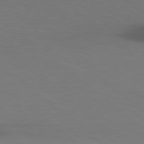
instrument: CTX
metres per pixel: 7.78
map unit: Hpe
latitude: 78.4790
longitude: -161.9906
